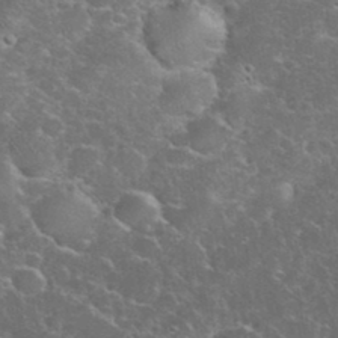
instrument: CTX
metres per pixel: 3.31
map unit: eHh
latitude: 35.6505
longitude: -65.1592
